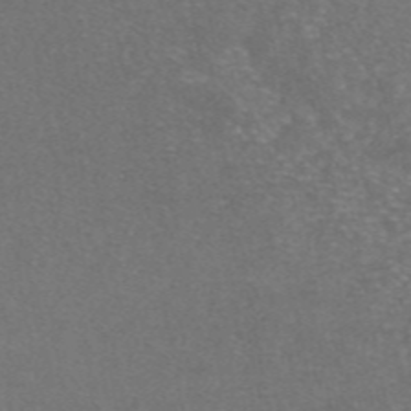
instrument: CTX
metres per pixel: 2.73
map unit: eAb
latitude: 46.8191
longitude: 115.4643
